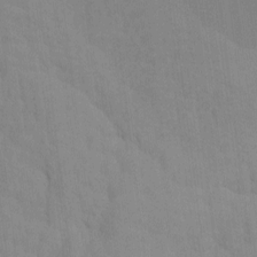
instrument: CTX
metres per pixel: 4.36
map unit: Nhu
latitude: -7.5777
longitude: -68.2333
